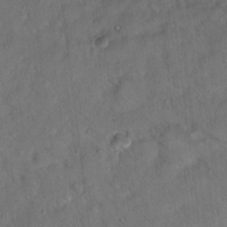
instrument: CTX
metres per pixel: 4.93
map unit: Ht
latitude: 15.5372
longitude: -37.4238
